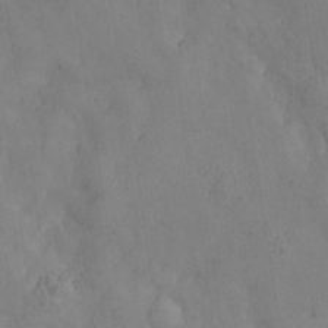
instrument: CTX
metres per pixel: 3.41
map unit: Nhe
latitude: -37.4076
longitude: 139.2187
